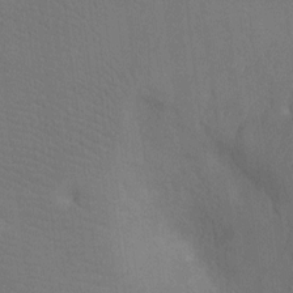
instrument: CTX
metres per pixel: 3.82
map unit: Ht
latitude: -7.8233
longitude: -33.9339
